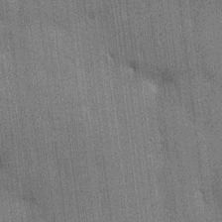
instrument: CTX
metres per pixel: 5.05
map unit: HNhu
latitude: 15.1215
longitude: 12.7463
